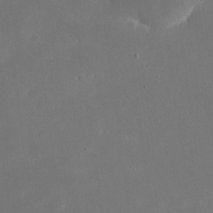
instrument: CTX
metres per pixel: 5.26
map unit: eHh
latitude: 20.3279
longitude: -68.6302
